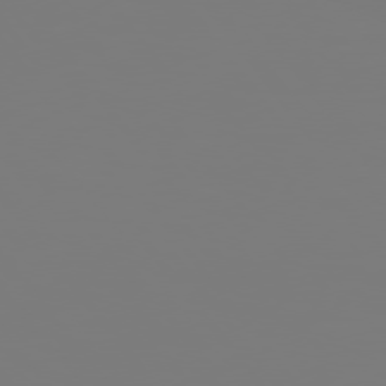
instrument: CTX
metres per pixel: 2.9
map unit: Hpe
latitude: 75.6883
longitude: -141.8772
